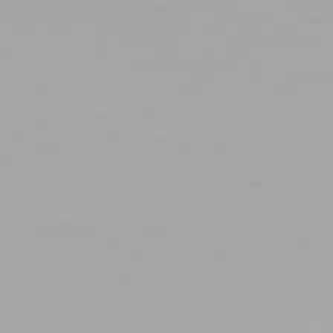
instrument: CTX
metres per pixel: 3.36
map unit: Hpe
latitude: -81.4077
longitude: 19.4076
